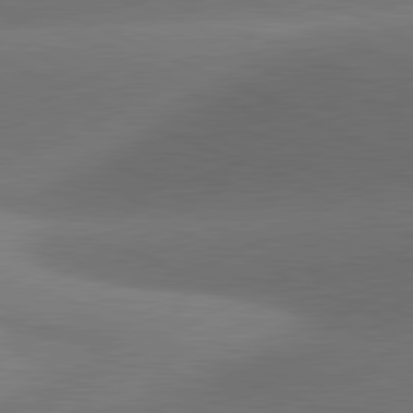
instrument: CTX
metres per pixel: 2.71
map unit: lApd
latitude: 81.1214
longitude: 130.0661
